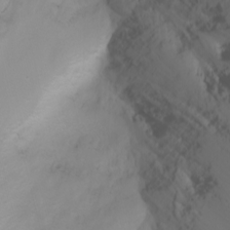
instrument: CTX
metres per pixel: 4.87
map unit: Nhu
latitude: -4.7085
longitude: -80.1200
